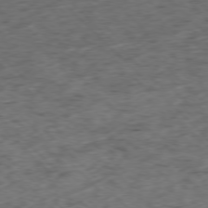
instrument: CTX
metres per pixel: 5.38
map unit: Ap
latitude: -77.5966
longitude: -60.1200
